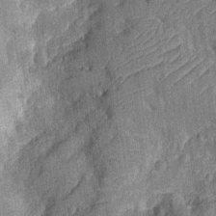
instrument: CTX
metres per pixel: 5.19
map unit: Nhu
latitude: -13.2943
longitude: -23.4615
